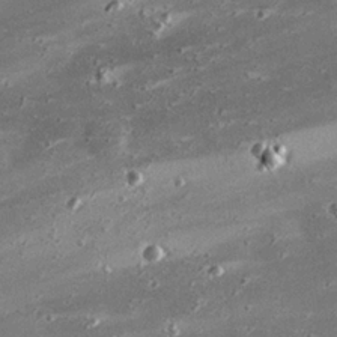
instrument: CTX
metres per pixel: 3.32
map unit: eHh
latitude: 24.1388
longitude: -90.0444
